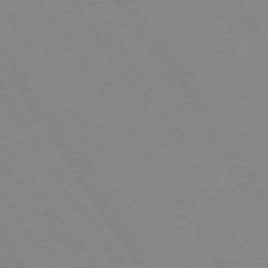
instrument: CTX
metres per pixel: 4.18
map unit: Ap
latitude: -73.4454
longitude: -70.6301
